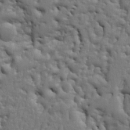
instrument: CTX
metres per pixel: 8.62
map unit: Ht
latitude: 9.6694
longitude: -76.5923
